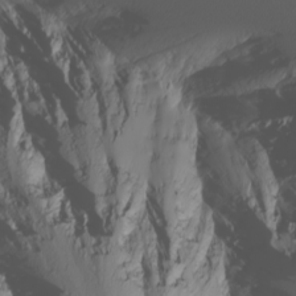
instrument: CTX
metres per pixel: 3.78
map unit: Nhu
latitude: -6.4629
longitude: -89.4049
